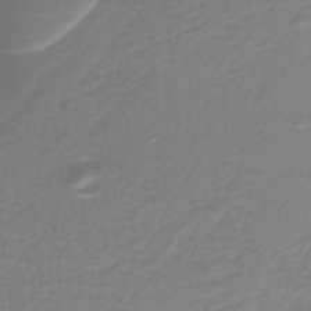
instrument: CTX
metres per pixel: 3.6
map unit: lHb
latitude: -40.3873
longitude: 52.0850
